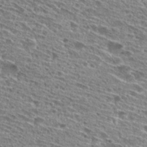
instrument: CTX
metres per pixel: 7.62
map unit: Hto
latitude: 27.3482
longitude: -45.6127
